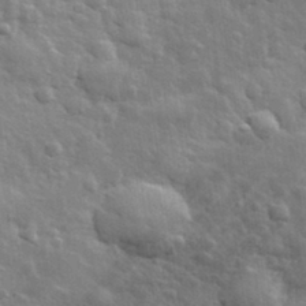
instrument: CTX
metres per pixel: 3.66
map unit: lHvf
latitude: 34.1955
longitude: -81.4048
